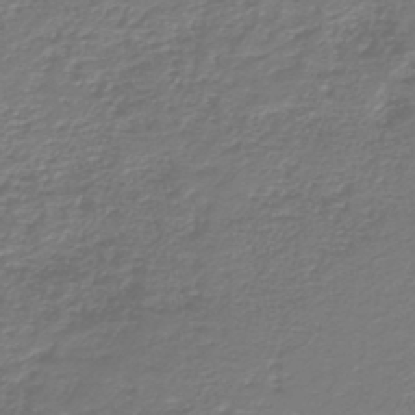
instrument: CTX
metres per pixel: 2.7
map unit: HNb
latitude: -43.0864
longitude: 50.3117
